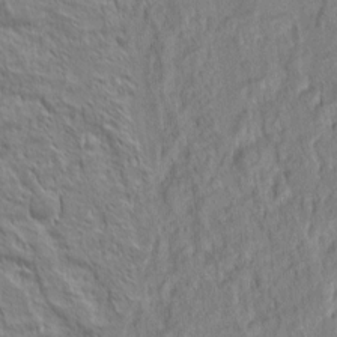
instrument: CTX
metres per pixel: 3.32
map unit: eHh
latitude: 6.8380
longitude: -76.2900
